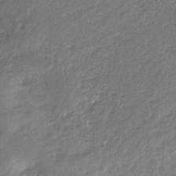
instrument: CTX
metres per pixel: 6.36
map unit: eHb
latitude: -31.0297
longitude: 68.8974
